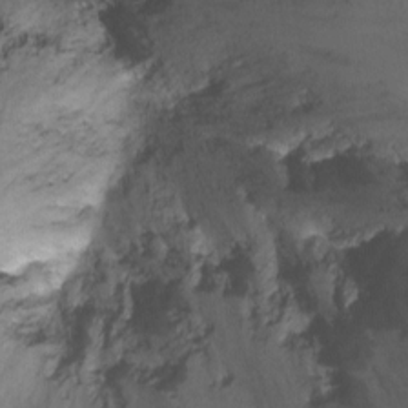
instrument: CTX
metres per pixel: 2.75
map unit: Nhu
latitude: -13.5966
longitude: -56.5167
